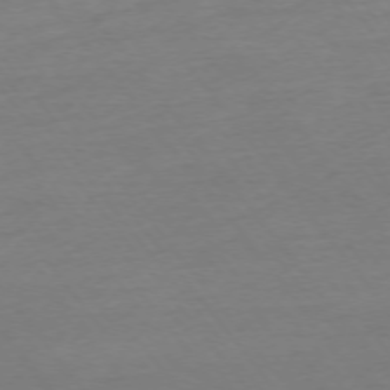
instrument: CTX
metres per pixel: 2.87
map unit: Ap
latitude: -75.1998
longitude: -83.0458
